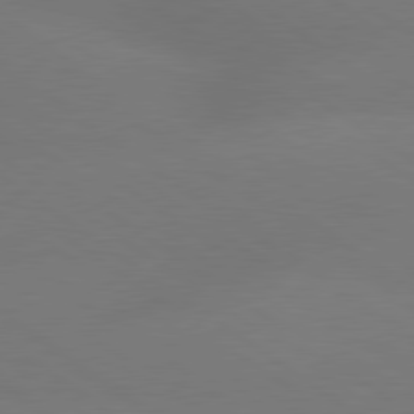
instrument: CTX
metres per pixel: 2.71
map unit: lApd
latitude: 79.6694
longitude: -151.0458
